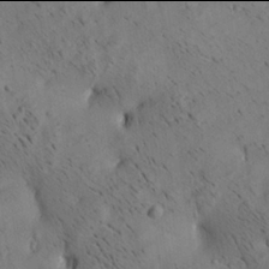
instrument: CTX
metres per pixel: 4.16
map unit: Aa
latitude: 21.9906
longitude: -140.3278
